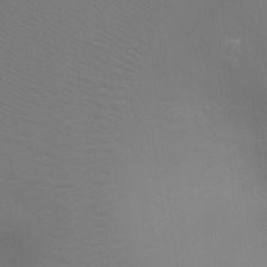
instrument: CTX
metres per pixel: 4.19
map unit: Ht
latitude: -8.6896
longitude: -28.4034
